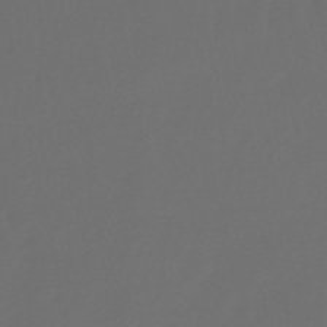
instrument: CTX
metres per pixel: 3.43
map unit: eHb
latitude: -50.9353
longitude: 76.6141
